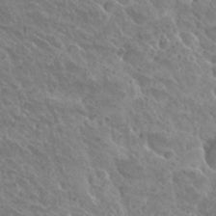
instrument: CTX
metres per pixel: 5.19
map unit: Hto
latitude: 27.4993
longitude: -38.9703
